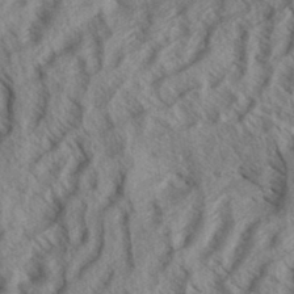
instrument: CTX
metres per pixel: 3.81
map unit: eHh
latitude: 34.1011
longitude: -139.5749
